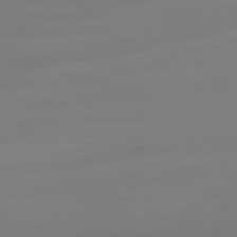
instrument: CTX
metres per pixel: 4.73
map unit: Ap
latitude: -79.3320
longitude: -65.8772
